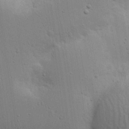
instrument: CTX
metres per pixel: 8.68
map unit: Nhu
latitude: 17.6127
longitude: -75.0458
